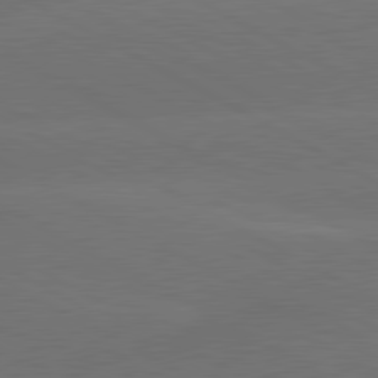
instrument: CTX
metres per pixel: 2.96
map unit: lApd
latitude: 80.8758
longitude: -146.9703
